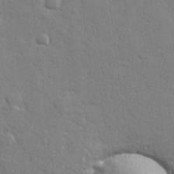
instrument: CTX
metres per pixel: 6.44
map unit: lHvf
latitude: 23.6316
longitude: 142.8596
